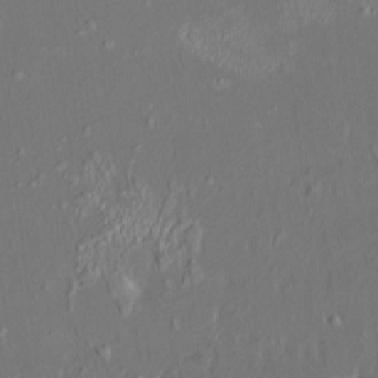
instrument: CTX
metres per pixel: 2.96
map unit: HNhu
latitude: 5.7261
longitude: 10.5574
